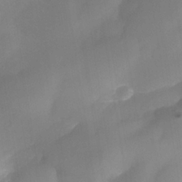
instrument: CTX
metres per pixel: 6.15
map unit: Nhe
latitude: -36.8597
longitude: -113.0647
